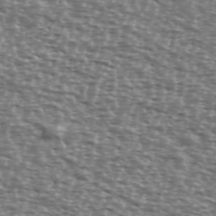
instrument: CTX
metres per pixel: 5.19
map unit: Ave
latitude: 39.1214
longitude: -112.0633
